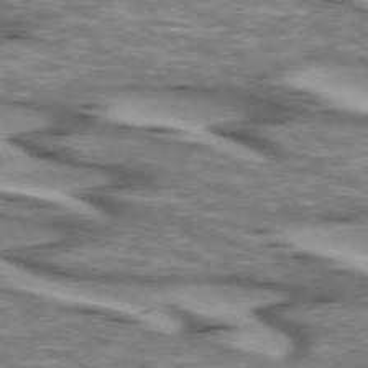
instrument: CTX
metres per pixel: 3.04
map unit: lApd
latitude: 73.2348
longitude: -57.3859
